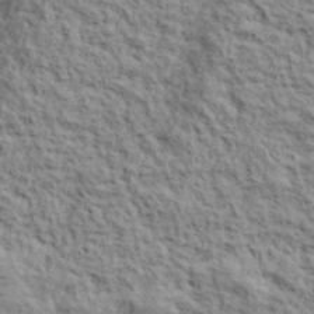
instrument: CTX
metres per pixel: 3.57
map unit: lHvf
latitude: 38.9136
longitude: -88.7247
